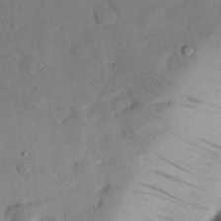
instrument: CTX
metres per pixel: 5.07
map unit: Nhu
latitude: 27.1781
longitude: -72.8191
